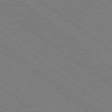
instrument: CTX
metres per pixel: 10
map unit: Ap
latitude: -80.6708
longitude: -75.7072
